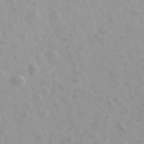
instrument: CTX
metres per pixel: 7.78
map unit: Ave
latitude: 39.4804
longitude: -106.4034
